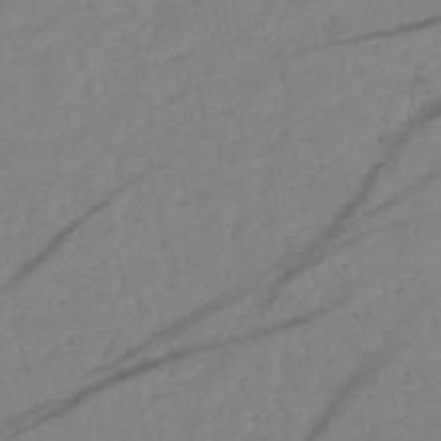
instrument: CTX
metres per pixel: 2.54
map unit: eHb
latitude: -40.1039
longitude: 77.8233
